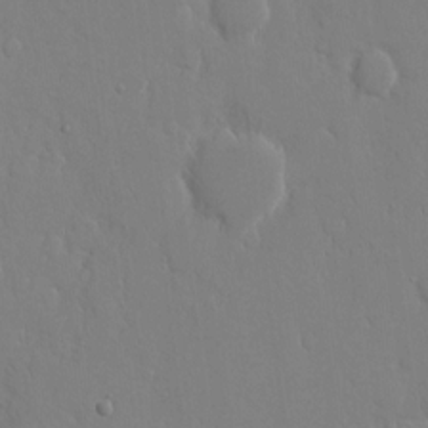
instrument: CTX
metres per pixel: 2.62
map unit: eHh
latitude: 14.1011
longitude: -71.2159
